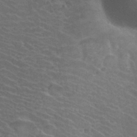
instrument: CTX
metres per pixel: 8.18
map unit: Hto
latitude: 34.8002
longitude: -39.8772
